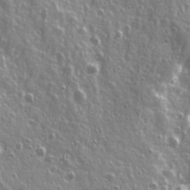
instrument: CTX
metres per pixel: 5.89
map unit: Ave
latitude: 21.4805
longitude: -132.9892
